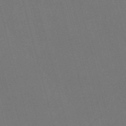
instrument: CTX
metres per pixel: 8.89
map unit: Nve
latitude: -58.9163
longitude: 62.0094
